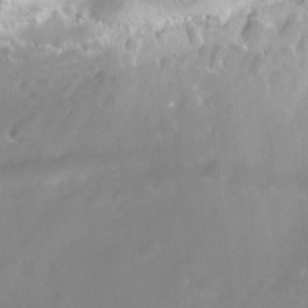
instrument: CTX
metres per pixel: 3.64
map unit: Ave
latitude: 10.8191
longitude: -104.5168
